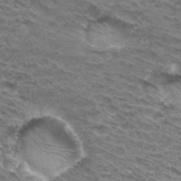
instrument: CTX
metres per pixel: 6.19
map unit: Hto
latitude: 31.9528
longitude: -46.4790
